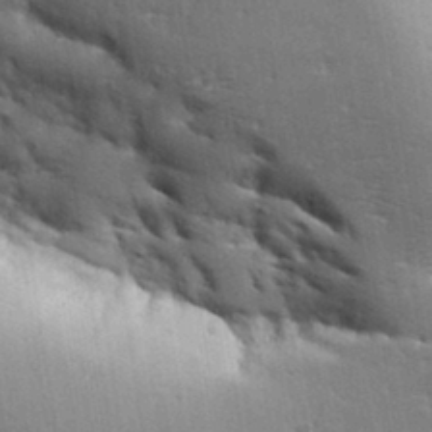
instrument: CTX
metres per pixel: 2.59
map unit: Aa
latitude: 32.9703
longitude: -144.2333
